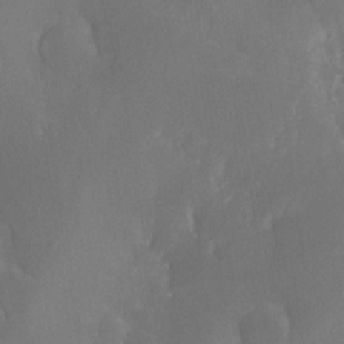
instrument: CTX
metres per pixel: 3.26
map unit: Nhe
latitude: -27.0108
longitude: -110.1767
